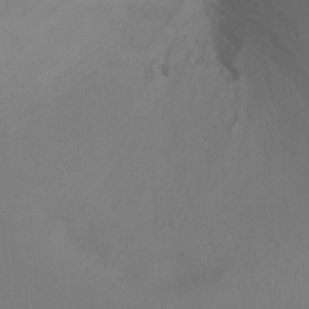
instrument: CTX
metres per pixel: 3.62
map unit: Ht
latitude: -7.8989
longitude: -37.2537
